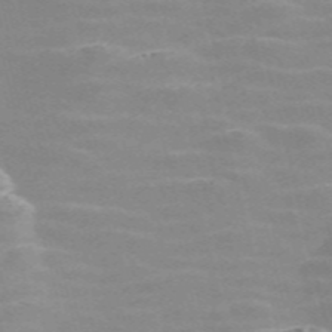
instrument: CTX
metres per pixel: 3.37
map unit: Nve
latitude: -58.0283
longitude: 63.2565
